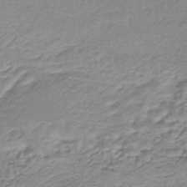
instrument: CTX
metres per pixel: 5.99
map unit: lHb
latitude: -41.5210
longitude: 66.3684
